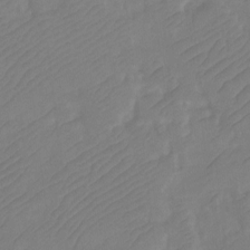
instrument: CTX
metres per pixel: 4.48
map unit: Ht
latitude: -10.0661
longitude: -34.3467
